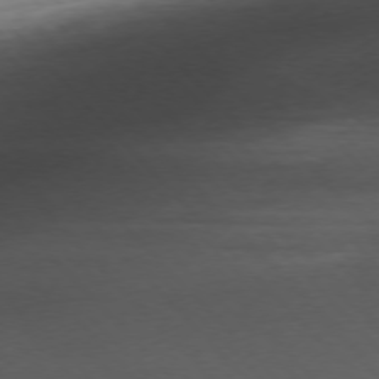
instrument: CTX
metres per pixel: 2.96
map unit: Ap
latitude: -76.5574
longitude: -80.4601
